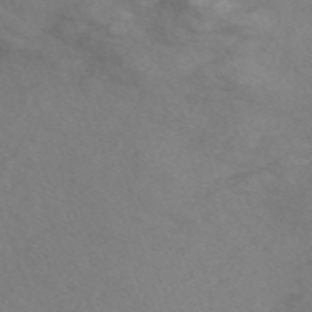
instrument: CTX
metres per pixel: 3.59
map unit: Nve
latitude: -57.2754
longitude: 58.1794
